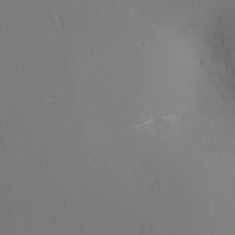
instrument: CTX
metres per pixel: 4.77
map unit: Ht
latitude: -13.1431
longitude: -44.5546
